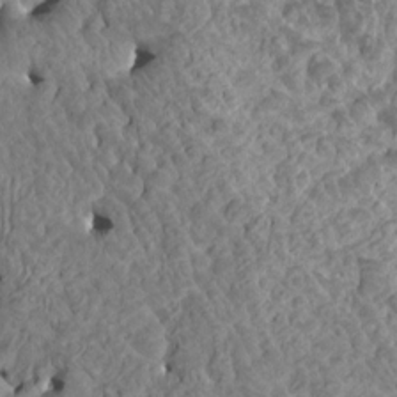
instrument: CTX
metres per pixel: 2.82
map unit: HNhu
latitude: 7.0836
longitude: -1.0647
